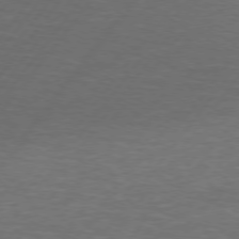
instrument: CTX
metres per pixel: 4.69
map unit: lApd
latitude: 74.4979
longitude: -78.1578
